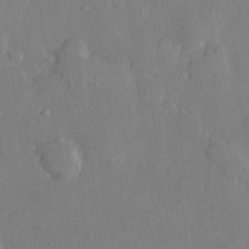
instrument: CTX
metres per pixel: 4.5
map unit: lHvf
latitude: 22.2711
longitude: 145.3510
